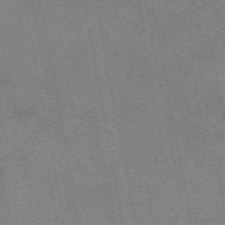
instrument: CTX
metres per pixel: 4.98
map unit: eAb
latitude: 50.3467
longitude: 105.0864
